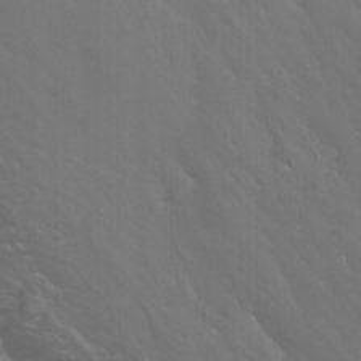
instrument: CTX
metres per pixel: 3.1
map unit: Nhu
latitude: -5.0297
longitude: -72.8380
